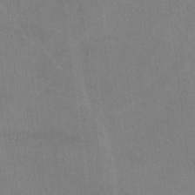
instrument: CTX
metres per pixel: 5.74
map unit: lHvf
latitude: -9.1620
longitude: -100.8569
